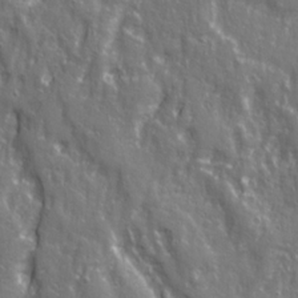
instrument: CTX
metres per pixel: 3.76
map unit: Ave
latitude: 22.7813
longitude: -133.4049
